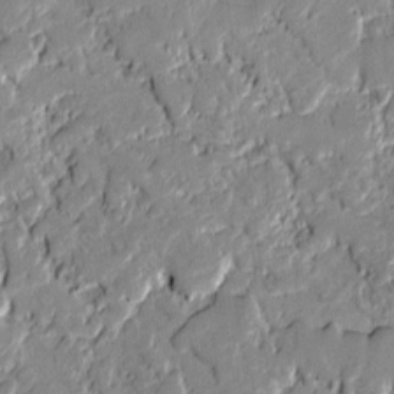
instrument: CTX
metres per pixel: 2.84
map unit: lAvf
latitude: -0.8975
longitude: -109.3292
